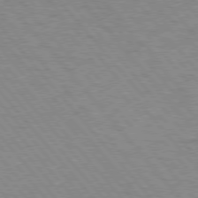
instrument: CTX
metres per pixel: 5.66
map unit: lApd
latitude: 76.3467
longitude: -83.7071
